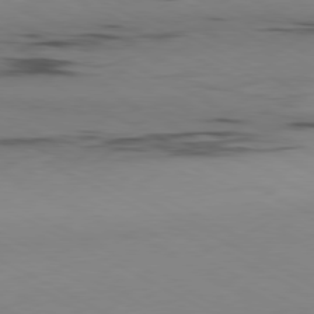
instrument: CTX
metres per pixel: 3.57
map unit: Ap
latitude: -80.5952
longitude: -94.8758
